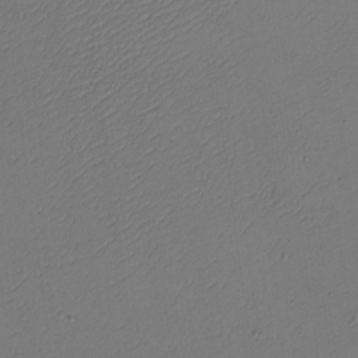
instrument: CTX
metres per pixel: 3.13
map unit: eHh
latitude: -4.5762
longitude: -79.0837
